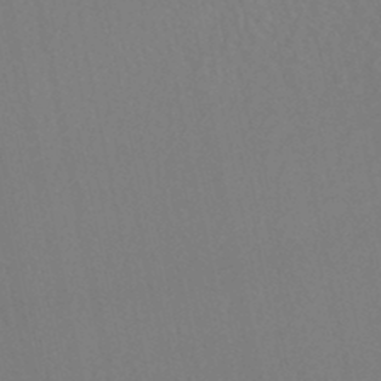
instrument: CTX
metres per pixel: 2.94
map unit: HNhu
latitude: -47.3131
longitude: 97.8611
